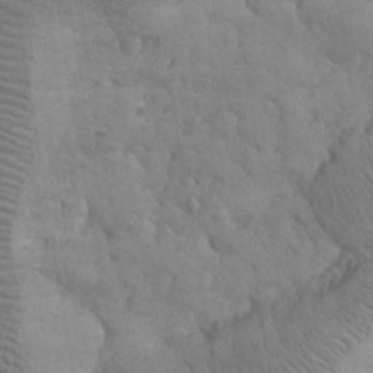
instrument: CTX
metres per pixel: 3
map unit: eHh
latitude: 31.8773
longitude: -67.4048
